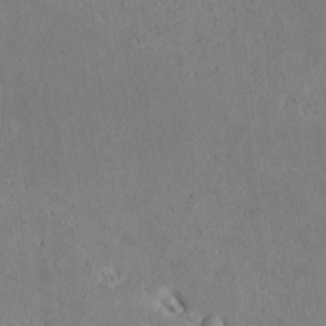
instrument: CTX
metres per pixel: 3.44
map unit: Htu
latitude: 2.7435
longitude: 143.2564
